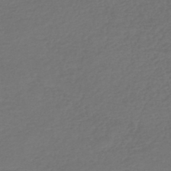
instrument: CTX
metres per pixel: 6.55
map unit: HNhu
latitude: -47.7477
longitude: 96.6897
